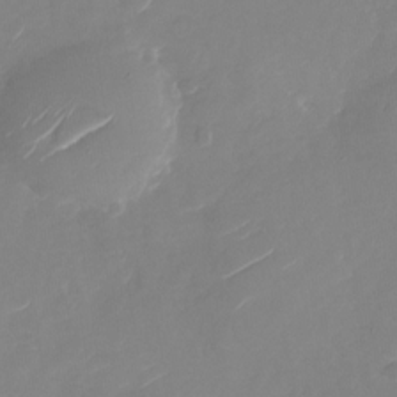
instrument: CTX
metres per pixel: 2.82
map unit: Nhu
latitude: -27.2187
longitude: -74.1578
